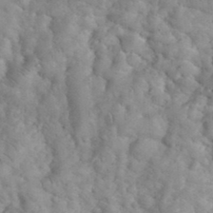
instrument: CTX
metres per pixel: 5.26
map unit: eHh
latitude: 35.9717
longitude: -64.8947
